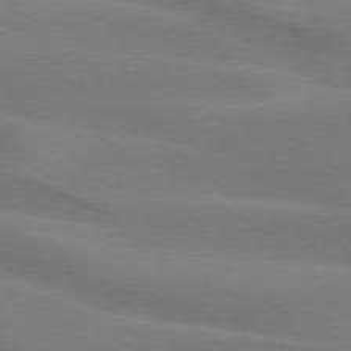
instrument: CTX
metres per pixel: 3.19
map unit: lApd
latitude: 75.1592
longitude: -66.9324
